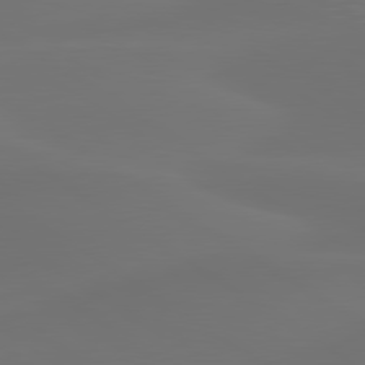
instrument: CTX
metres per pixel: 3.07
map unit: lApd
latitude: 80.2711
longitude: -84.2901
